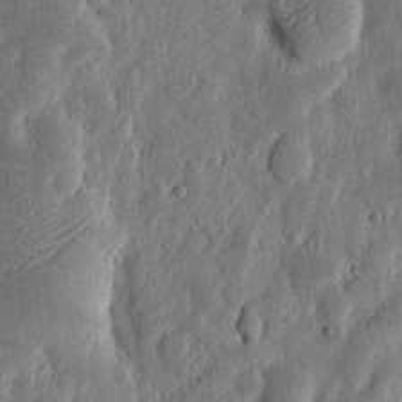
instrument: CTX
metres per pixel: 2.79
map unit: eHh
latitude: 6.4979
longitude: -72.1011
